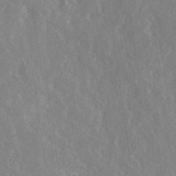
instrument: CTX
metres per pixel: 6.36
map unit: Ave
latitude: 21.5938
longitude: -132.5546
